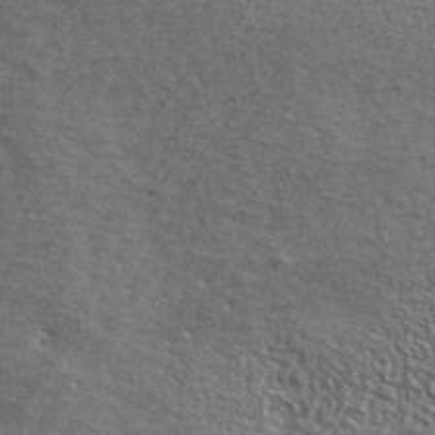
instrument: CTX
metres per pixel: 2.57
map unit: ANa
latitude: 41.5371
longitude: -86.7624
